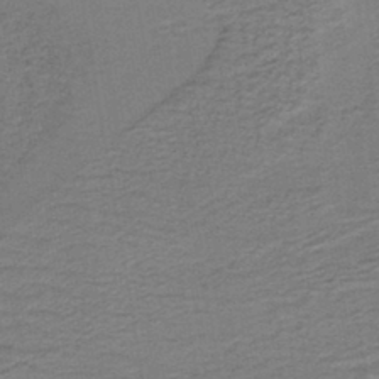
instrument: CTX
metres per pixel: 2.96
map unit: lHb
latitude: -41.8611
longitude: 53.4265
